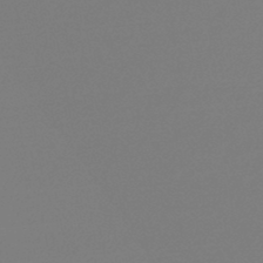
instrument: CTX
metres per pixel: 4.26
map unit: lHb
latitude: -45.6722
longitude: 70.5763
